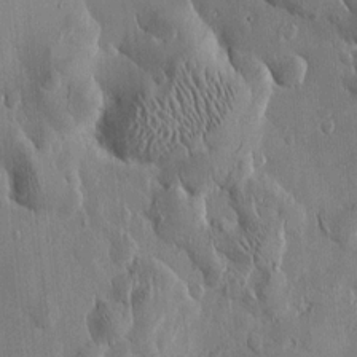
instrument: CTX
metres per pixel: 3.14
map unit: Htu
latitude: 1.8394
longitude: -177.7638
